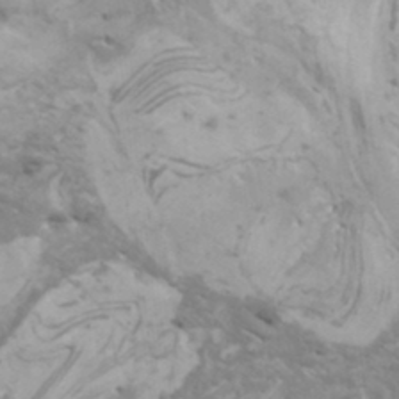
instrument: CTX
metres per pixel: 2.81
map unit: Htu
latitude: -6.7463
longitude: -75.2726
